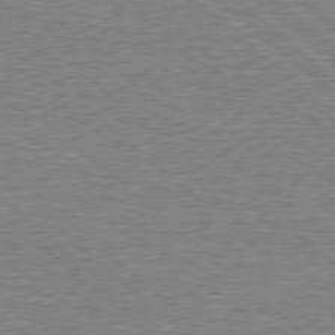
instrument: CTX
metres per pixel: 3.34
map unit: Hpe
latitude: 78.4601
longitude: -122.9136
